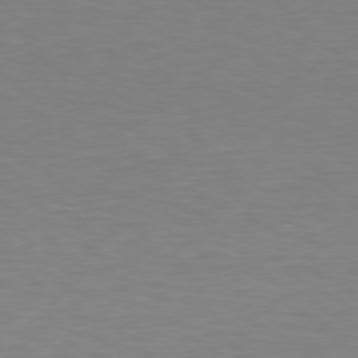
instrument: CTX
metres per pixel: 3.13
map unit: Hpe
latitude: 78.3656
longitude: -121.7639
